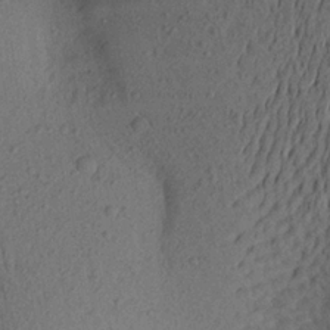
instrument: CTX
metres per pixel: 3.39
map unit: Aa
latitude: 22.7246
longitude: -144.9136
